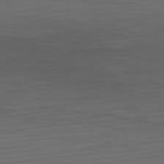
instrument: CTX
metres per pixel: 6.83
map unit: Hpe
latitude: -82.6329
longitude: 11.2565
